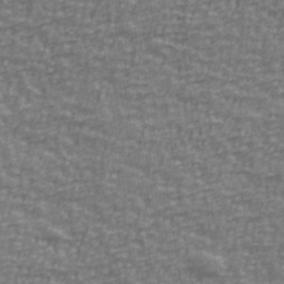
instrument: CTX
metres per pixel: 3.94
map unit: Ave
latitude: 40.8946
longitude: -113.3293
